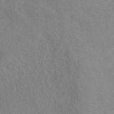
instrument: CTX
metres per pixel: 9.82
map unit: ANa
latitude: 41.8961
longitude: 53.9745
